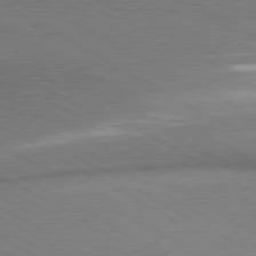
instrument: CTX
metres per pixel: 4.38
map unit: lApd
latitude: 80.4979
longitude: 166.3873
